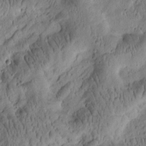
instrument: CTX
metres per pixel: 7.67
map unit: Htu
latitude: -2.2361
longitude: 171.2943
